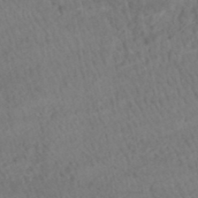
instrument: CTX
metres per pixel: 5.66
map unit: HNhu
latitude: -48.1228
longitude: 102.2740
